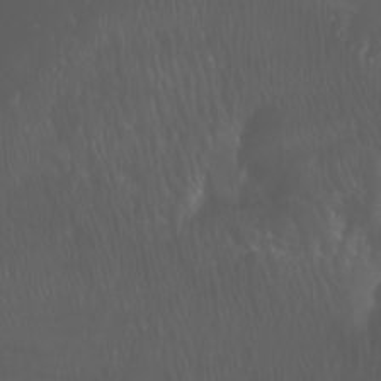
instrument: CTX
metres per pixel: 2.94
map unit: Nhu
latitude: -7.2754
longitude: -74.4034
